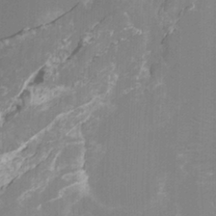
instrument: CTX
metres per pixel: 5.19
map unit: Ht
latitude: -4.0283
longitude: -27.2915
